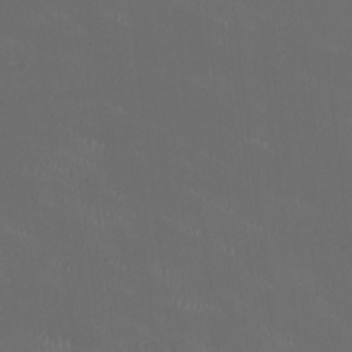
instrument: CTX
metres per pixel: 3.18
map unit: HNhu
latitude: 0.6679
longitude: -2.4790
